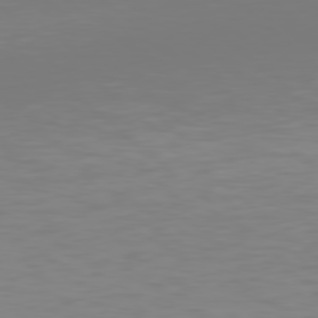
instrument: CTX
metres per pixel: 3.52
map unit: Hpe
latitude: 78.3845
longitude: -135.2159
